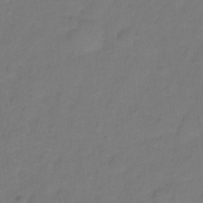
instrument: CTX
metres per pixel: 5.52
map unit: Hto
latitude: -2.1227
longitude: -34.4223
